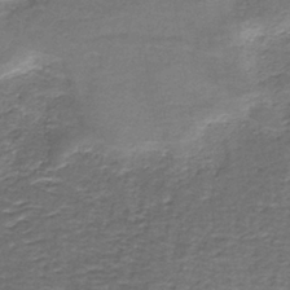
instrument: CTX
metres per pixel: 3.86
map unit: HNb
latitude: -37.3698
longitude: 51.3132
